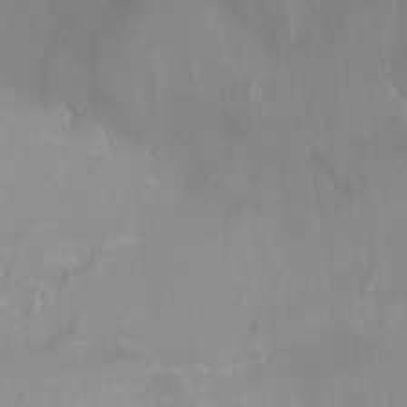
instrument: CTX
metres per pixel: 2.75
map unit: Aa
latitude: -8.3873
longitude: -78.6302
